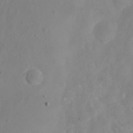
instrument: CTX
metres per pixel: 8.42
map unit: eHh
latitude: -5.5966
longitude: -77.3859
